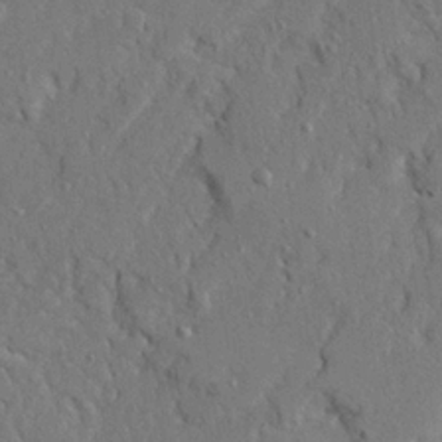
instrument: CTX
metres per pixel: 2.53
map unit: Ave
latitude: 22.8002
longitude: -130.5735
